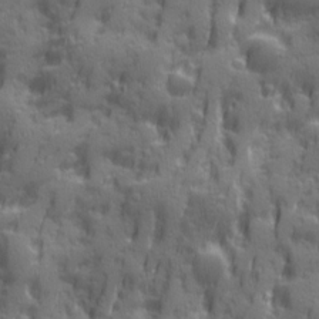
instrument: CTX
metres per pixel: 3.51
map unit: Ave
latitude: 19.8583
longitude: -132.6113
